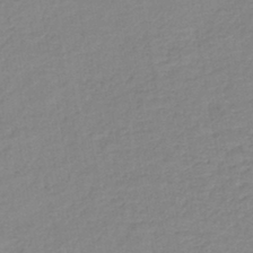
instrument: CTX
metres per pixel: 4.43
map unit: lHb
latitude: -42.1038
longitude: 73.8611
